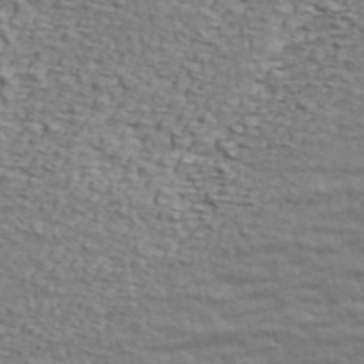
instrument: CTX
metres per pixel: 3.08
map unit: ANa
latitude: 45.2348
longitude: -84.6869
